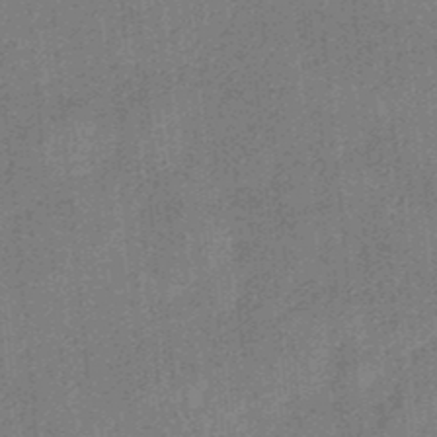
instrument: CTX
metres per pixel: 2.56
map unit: HNb
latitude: -34.5763
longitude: 57.3887
